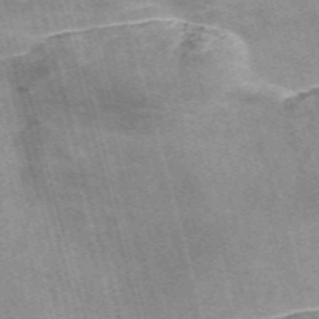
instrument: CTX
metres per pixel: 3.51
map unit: Nve
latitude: -59.0297
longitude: 65.5588
